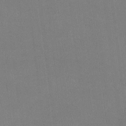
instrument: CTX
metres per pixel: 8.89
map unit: lHvf
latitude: -9.4832
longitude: -100.6680
